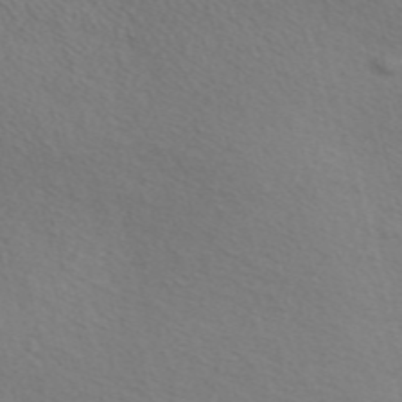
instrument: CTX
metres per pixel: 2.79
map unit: Nve
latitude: -56.8408
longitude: 60.2362
